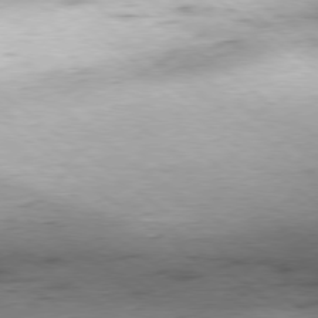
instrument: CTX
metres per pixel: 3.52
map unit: Hpe
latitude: -79.0675
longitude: 10.3495
